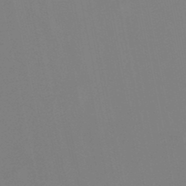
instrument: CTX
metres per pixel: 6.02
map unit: lHb
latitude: -48.8786
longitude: 70.1228
